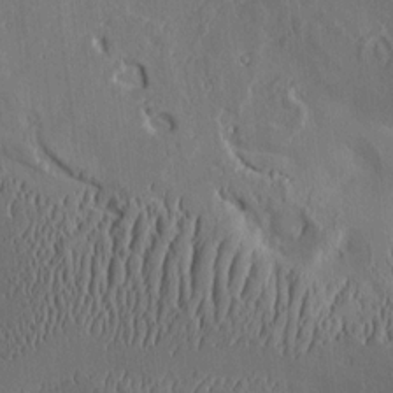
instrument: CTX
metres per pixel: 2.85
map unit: Aa
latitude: 9.8017
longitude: -129.8394
